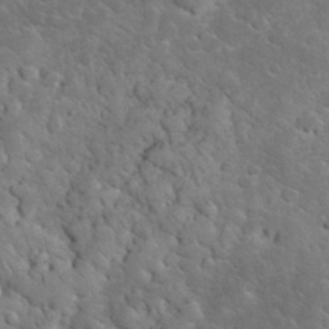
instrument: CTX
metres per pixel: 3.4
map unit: eHh
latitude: 33.1214
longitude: -65.9339
